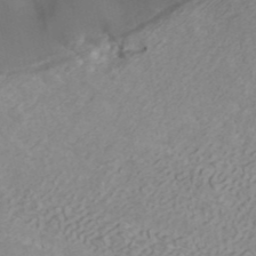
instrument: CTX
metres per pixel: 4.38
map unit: ANa
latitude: 40.1577
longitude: 34.1228
